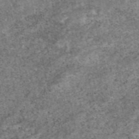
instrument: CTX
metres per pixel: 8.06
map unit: eAb
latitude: 47.1781
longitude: 118.3117
